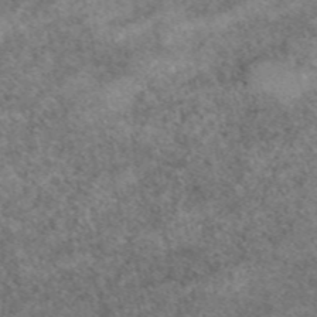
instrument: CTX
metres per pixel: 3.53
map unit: eAb
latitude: 49.6316
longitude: 105.8611
